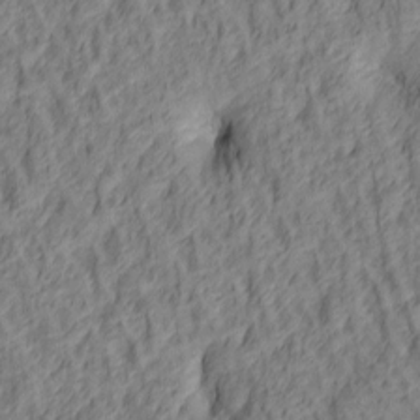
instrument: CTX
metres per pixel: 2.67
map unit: lAa
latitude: 4.8380
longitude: -116.1389
